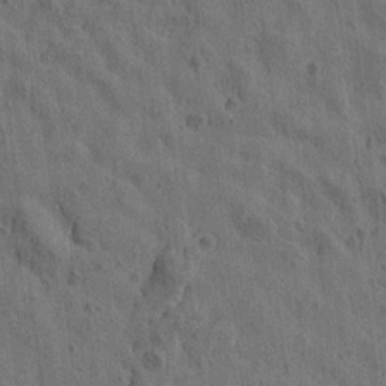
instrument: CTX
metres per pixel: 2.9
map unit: Htu
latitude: 0.3089
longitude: -175.9528
